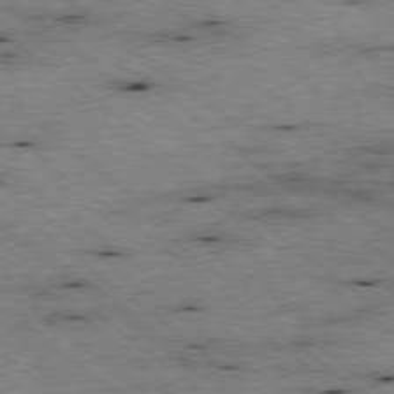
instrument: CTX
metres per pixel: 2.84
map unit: Ap
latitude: -78.7841
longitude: -50.9513
